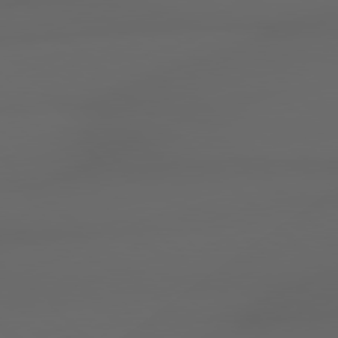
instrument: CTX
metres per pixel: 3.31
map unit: lApd
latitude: 79.0837
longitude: -166.4601
